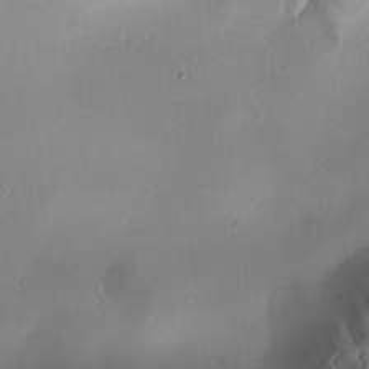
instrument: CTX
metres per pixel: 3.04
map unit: Ave
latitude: -9.0297
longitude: -122.3278
